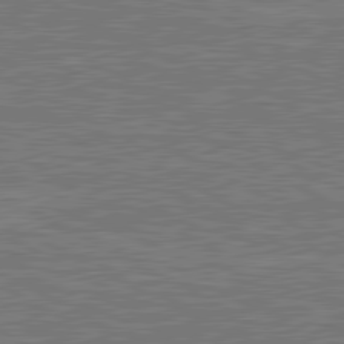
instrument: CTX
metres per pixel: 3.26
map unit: lApd
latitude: 80.8947
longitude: -171.5938
